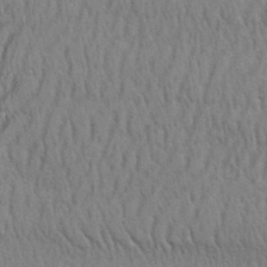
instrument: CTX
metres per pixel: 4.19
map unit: eHh
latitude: 33.6694
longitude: -141.2159
